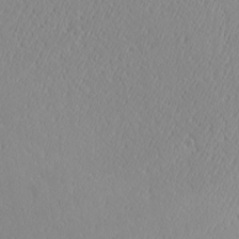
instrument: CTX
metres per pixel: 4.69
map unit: Ave
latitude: 20.7624
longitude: -137.5560
